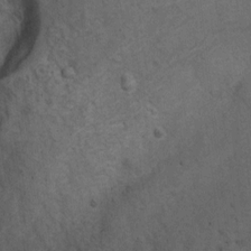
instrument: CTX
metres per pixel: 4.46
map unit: Ht
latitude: 4.4979
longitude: -28.5734
